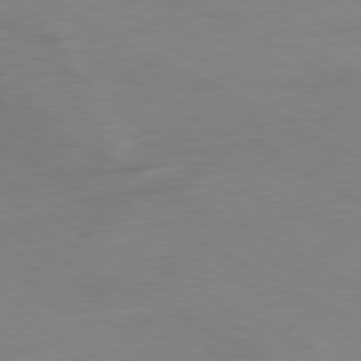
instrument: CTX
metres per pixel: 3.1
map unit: Ap
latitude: -76.8030
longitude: -75.7450
